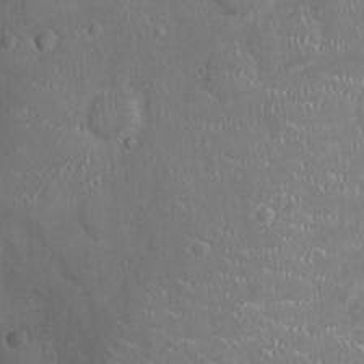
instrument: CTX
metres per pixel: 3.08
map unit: Ht
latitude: -4.5573
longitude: -15.8962
